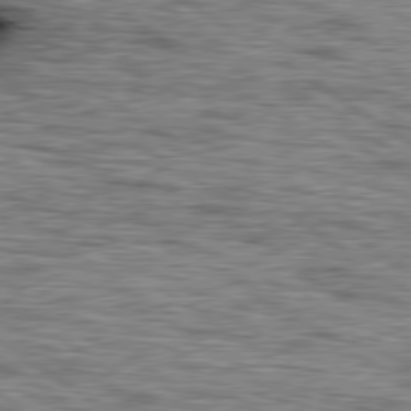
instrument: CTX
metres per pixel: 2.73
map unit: lApd
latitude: 79.6505
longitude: -49.4615
